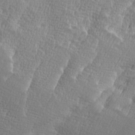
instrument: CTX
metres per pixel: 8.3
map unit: Ave
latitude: 9.8017
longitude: -106.1767
